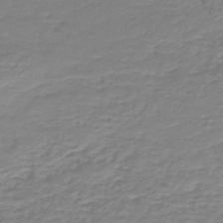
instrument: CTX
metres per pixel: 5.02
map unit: HNb
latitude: -46.7652
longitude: 52.2928
